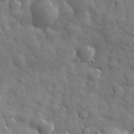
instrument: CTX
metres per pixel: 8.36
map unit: eHh
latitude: 31.6883
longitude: -69.3293
